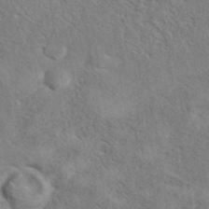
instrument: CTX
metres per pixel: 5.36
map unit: eAb
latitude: 40.0822
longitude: 110.3495
